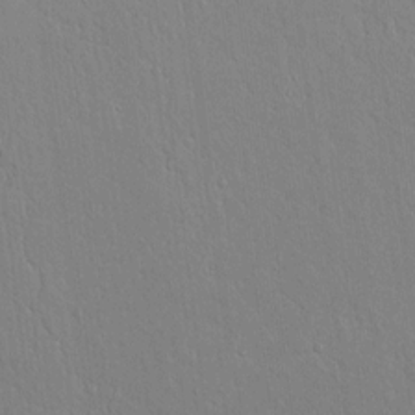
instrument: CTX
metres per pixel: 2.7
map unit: lAvf
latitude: 8.5735
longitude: 168.8408
